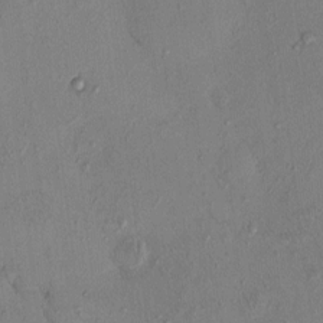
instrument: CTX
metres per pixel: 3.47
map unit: eHh
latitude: 0.0822
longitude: 16.9542
